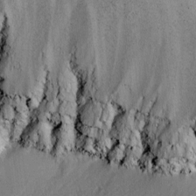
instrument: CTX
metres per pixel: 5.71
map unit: Ave
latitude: 2.7624
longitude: -110.5168
